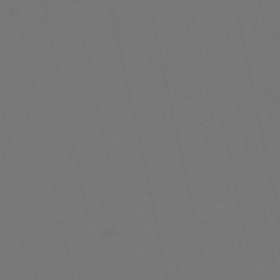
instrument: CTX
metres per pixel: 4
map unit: eHh
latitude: -53.2753
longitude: -24.4790
